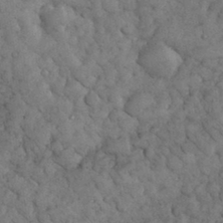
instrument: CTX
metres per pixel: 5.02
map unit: eHh
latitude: 32.8758
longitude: -68.2145
